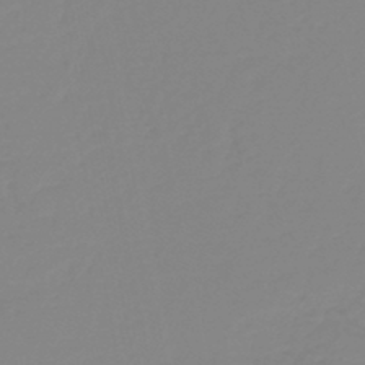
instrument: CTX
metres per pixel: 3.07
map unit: HNb
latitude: -44.9542
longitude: 54.8786
